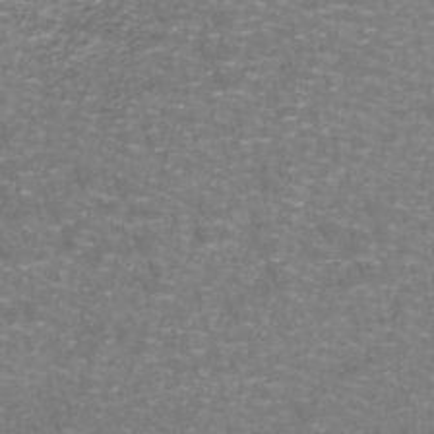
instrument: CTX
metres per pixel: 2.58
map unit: lHb
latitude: -41.6533
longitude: 55.6533
